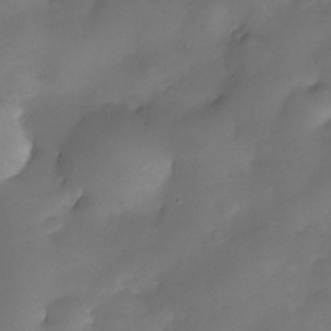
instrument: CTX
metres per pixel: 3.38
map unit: Nhe
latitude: -34.3495
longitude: -144.2522
